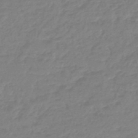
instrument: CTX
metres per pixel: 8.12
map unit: eHb
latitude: -45.8233
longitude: 83.2187
